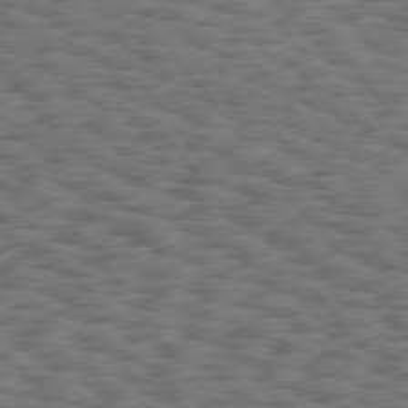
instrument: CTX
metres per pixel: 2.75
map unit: Hpe
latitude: 75.5371
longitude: -135.0836
